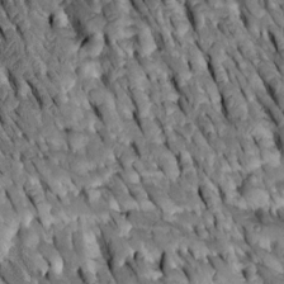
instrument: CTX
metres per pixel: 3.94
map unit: Htu
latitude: -2.8030
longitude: 150.7463
